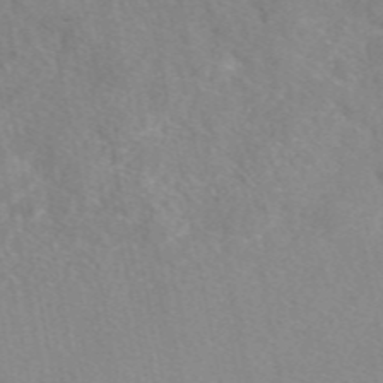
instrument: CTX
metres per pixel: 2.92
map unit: eAb
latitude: 48.4790
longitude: 111.4832
